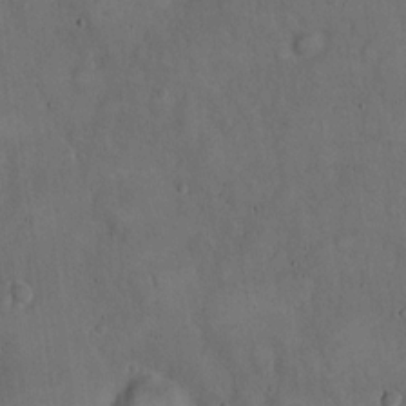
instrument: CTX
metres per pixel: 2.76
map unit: Hto
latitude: 15.0459
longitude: -60.3845
